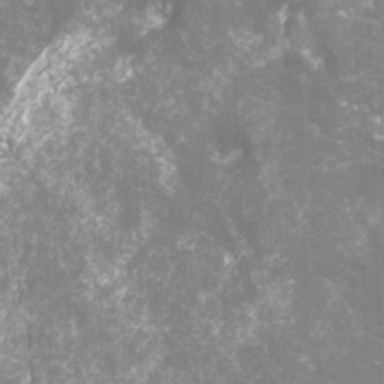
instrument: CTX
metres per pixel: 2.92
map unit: Htu
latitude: -12.1795
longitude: -71.5560
